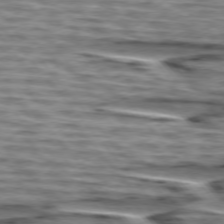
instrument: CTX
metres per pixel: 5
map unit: lApd
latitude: 75.3482
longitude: -73.0648
